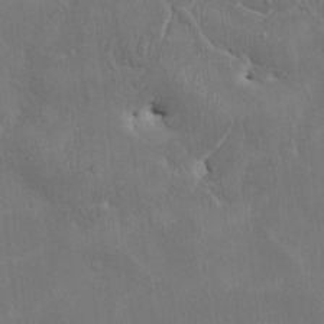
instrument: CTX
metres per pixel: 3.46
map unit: HNhu
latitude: 3.3481
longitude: -6.8758
